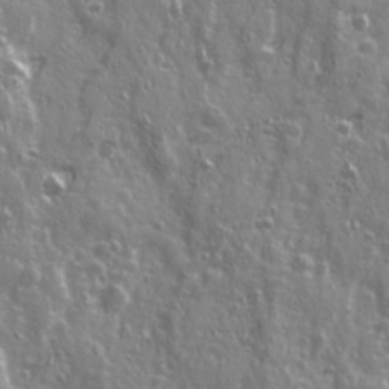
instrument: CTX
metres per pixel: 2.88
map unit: Ave
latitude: 21.6127
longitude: -132.9514
